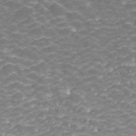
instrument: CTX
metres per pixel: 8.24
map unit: ANa
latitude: 41.9528
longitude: 34.3117
